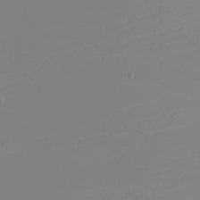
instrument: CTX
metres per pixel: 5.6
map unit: eHh
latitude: -5.9367
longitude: -85.6883
